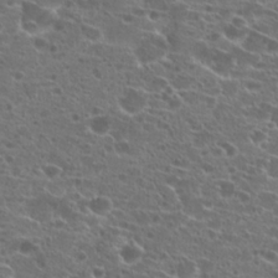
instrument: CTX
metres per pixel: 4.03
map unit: Hto
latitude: 21.7639
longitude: -40.9324
